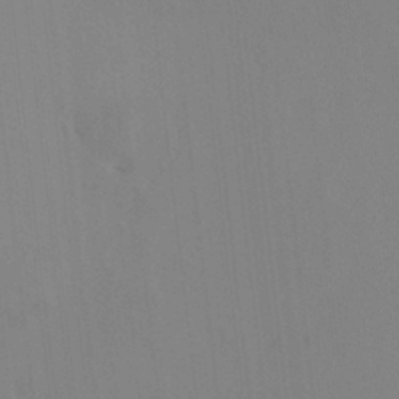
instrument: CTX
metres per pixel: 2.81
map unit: HNhu
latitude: 6.8947
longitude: 1.8045
